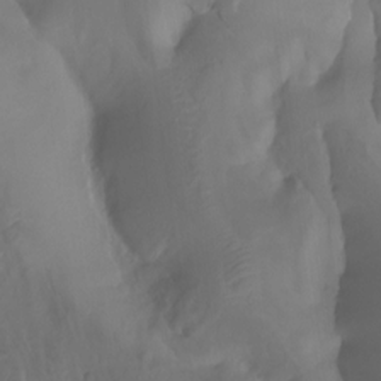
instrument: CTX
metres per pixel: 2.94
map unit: Aa
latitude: -7.8989
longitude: -78.9514
